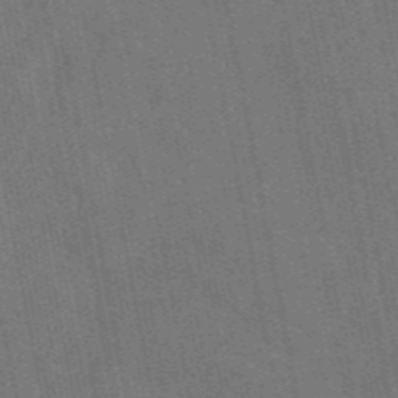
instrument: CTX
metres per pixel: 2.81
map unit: eAb
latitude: 46.9892
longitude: 121.7099
